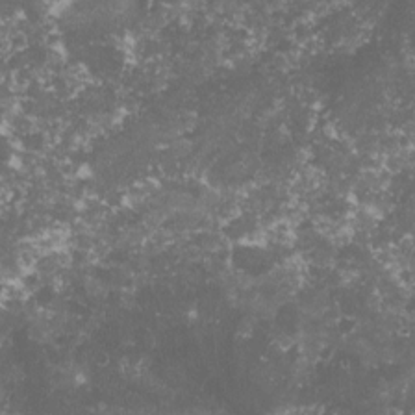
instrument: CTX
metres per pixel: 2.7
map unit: lHvf
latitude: -16.3873
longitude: -99.2914
